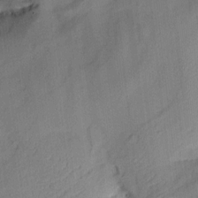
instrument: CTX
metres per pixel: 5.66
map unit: Aa
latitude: 10.1956
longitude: -143.0270
